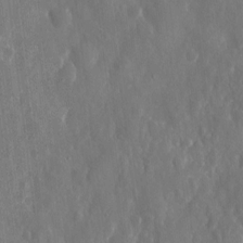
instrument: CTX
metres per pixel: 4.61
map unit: eHh
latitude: 10.3845
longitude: -71.2348
